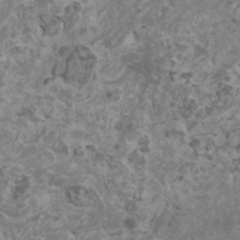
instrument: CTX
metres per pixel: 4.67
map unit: HNhu
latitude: 1.4237
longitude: 3.3131
